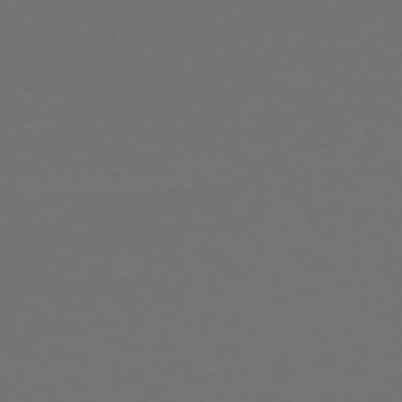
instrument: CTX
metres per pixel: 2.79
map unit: lHb
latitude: -47.9367
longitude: 81.7100
